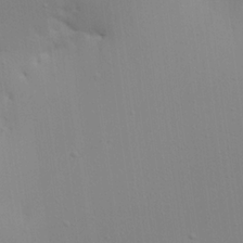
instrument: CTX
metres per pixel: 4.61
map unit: Aa
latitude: 21.2159
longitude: -142.6491
